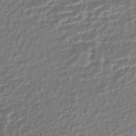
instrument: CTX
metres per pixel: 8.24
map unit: HNhu
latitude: -45.1242
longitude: 98.1417
